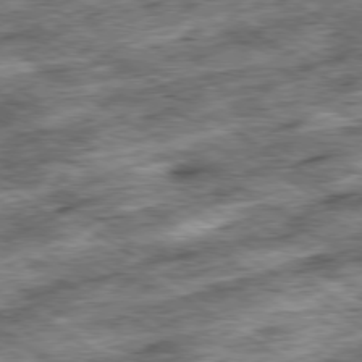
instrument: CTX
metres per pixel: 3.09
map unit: Ap
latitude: -79.6344
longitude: -49.3482
